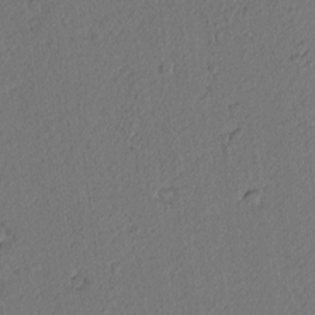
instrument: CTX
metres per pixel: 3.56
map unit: lAvf
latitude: 8.3845
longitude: 166.3684
